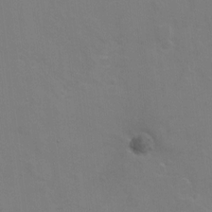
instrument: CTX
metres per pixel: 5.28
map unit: Hto
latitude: 8.7057
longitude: -31.3482
